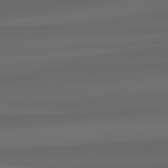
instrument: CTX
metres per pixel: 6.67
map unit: lApd
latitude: 82.4223
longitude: -164.6679
